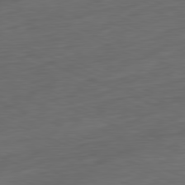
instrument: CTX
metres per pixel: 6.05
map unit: Ap
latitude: -81.7100
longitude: -75.7450
